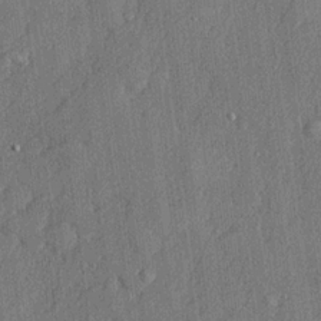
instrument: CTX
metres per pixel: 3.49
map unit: lHvf
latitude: 22.4601
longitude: 143.0675
